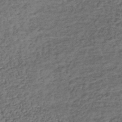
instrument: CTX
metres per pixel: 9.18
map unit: lHb
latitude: -35.8233
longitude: 65.8800
